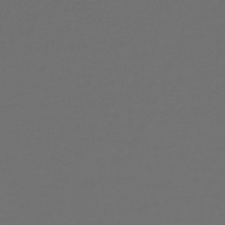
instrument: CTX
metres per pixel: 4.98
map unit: lHb
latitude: -43.1809
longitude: 71.6911
